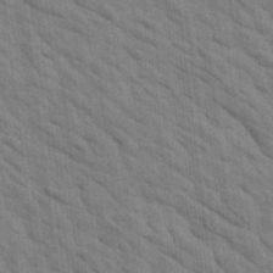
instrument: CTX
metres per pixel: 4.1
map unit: Htu
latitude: 1.8772
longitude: 143.2942
